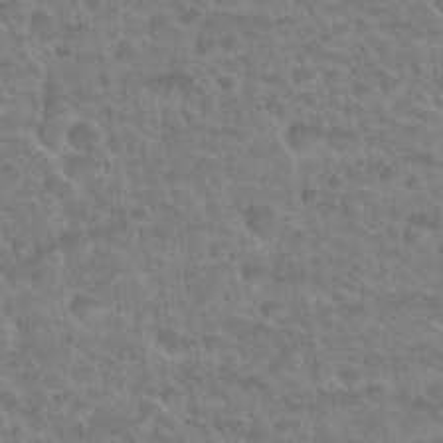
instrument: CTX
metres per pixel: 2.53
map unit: Nhu
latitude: 31.8584
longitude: -51.8772
